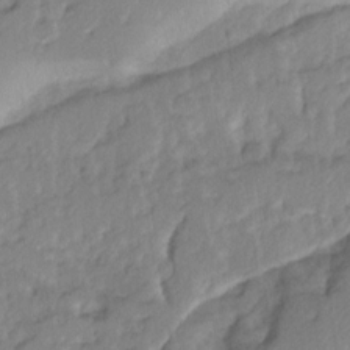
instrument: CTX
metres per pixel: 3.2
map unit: Ave
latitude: 14.8191
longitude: -136.3845
